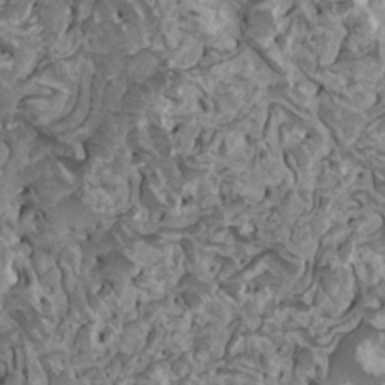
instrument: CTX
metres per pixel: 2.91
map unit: HNhu
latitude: 6.3656
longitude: -1.2348
